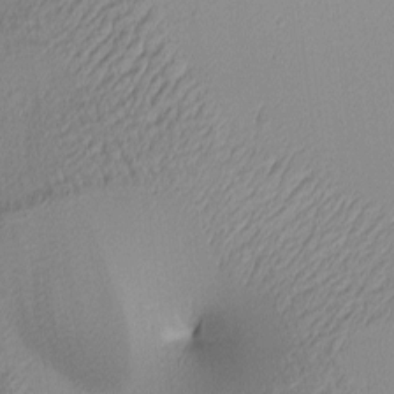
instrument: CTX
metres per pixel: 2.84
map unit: lAa
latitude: 3.4615
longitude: -115.9528
